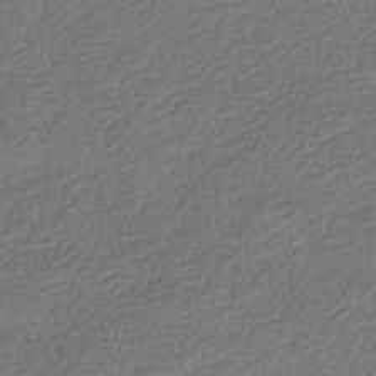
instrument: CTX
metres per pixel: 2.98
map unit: HNhu
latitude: -41.9556
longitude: 98.1228
